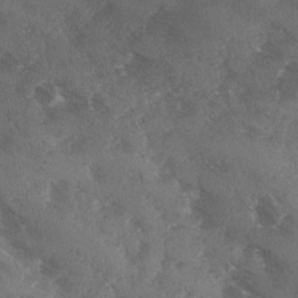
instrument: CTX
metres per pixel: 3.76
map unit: Ave
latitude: 0.4034
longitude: -111.4616
